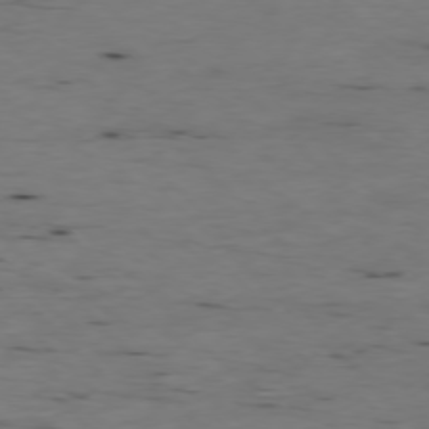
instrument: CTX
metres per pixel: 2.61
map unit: Ap
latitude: -77.1431
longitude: -89.7450
